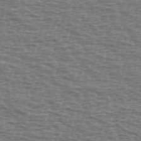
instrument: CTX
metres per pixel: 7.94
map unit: Ave
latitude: 38.4223
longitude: -113.6127
